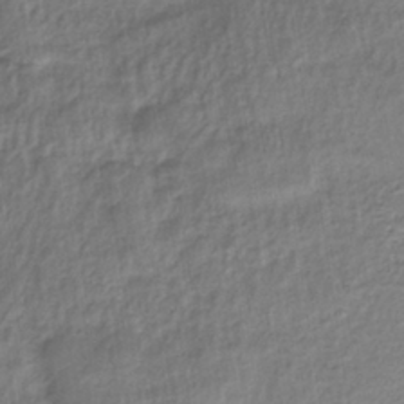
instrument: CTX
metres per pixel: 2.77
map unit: lHb
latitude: -37.4643
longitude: 69.4076
